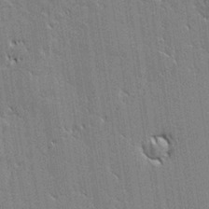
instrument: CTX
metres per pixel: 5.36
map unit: lAvf
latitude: 0.1955
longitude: -108.1577
